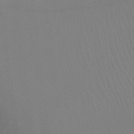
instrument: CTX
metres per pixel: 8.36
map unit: Ht
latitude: -8.1606
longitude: -32.8569
